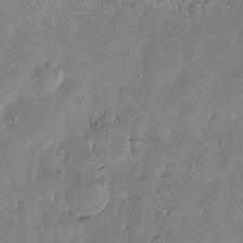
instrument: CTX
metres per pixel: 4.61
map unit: Hto
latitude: -13.8045
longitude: -42.7813
